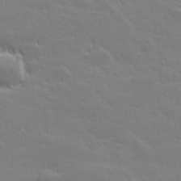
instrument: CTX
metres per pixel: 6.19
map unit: lHvf
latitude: 27.1970
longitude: 143.0864
